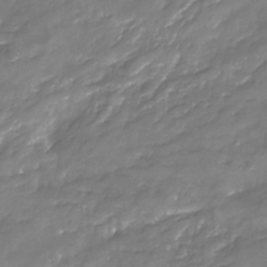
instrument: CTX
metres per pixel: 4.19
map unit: Nhu
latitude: -22.8597
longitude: -57.1214
